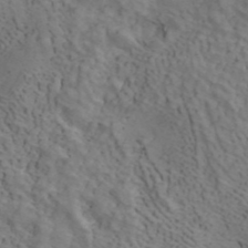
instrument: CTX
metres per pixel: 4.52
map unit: ANa
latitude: 41.9339
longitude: 14.8219
